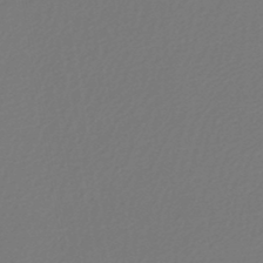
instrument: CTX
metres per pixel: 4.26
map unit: lHb
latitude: -45.9556
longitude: 60.0094
